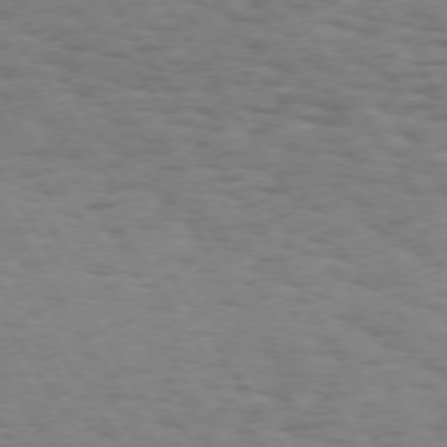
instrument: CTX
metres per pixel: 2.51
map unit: Hpe
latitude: 73.2159
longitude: -140.1388
